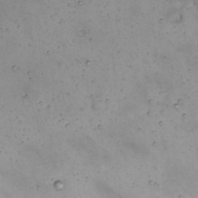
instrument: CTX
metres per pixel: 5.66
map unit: Nhu
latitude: 22.3656
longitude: -65.8583
